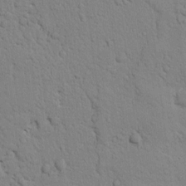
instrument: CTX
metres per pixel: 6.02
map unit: lAvf
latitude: 9.9339
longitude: 168.0661
